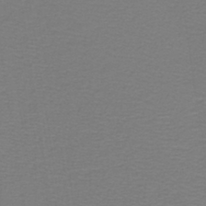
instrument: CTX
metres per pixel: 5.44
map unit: lHb
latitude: -43.1242
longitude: 56.3117
